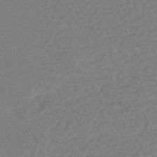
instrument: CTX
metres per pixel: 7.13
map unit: HNhu
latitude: -45.1242
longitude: 92.3306
